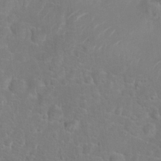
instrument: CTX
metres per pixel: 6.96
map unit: Hto
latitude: 17.3482
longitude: -42.0255
